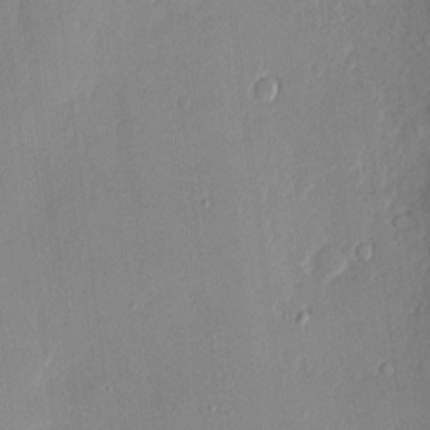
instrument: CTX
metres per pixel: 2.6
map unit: eHh
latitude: 3.9717
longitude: -74.4790
